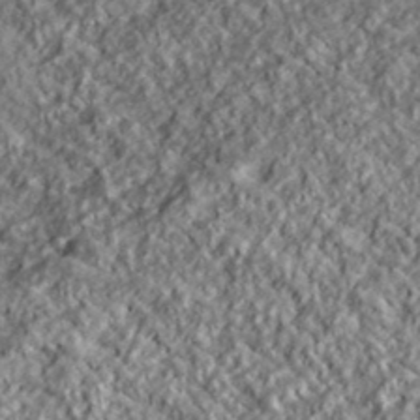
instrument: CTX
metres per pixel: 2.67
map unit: lHvf
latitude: 39.3482
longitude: -89.7261
